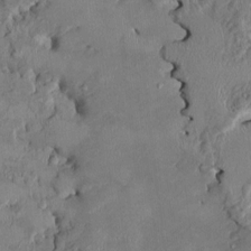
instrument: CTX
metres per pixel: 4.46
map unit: HNhu
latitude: 1.1214
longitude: -6.3467
